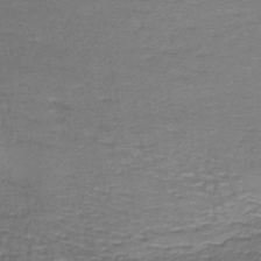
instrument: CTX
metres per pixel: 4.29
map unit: lHb
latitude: -43.2942
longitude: 59.3131
